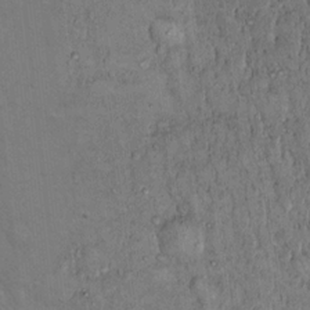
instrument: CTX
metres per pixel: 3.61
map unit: Hto
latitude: 14.5168
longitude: -57.6504
